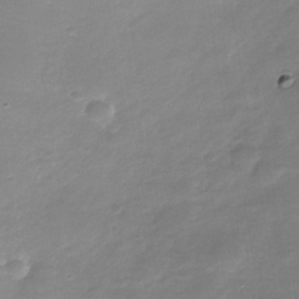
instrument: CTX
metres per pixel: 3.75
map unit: Nhe
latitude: -35.5777
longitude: -90.1767
